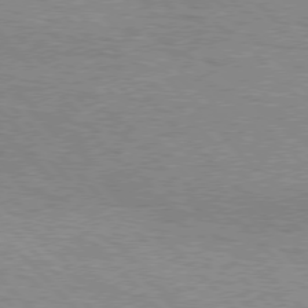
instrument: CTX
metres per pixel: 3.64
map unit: Hpe
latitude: 76.4412
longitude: -152.8947
